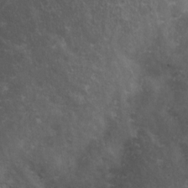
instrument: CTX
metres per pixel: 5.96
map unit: Nhe
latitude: -27.8989
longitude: -109.3859
